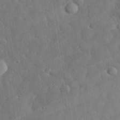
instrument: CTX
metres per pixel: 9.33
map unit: eHh
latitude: 32.8380
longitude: -74.5357
